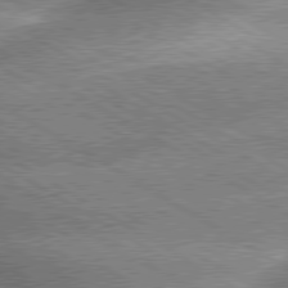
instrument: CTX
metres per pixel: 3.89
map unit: lApd
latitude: 79.9528
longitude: -136.0255
